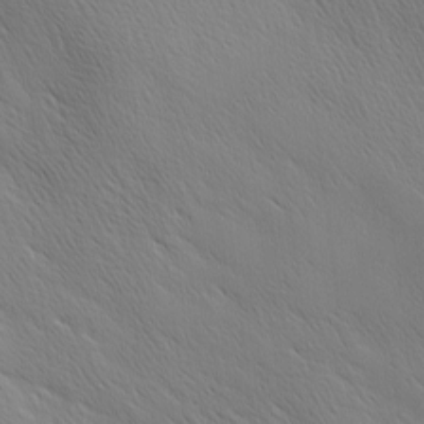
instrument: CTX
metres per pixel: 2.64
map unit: Ave
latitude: 1.1214
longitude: -114.4789
